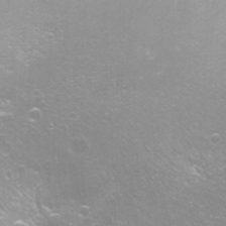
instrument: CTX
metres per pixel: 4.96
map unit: Nhu
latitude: -4.7085
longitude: -75.1025
